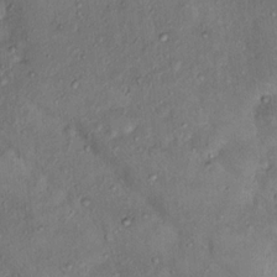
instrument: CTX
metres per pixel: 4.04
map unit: Nhu
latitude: 15.8773
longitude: -30.4412
